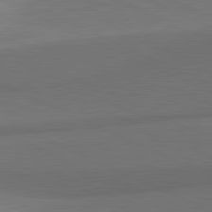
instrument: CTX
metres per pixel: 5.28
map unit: lApd
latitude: 81.6694
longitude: 153.6155
